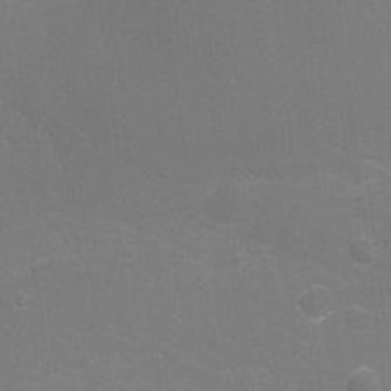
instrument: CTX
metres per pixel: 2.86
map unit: Ht
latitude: -6.0472
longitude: -28.8947
